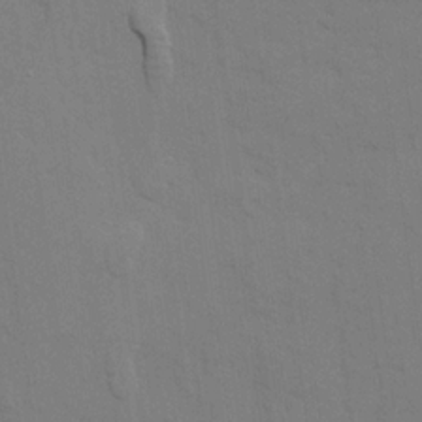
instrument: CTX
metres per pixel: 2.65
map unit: Ave
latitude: 22.2145
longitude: -130.2523
